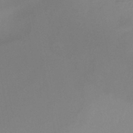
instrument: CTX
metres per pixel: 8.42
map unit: HNb
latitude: -46.5007
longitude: -35.3670
